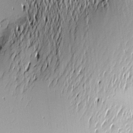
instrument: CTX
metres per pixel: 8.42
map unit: Hve
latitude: -9.7855
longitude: 174.3117
